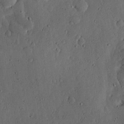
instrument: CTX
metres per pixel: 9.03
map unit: lHvf
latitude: 19.9339
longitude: -115.4615
